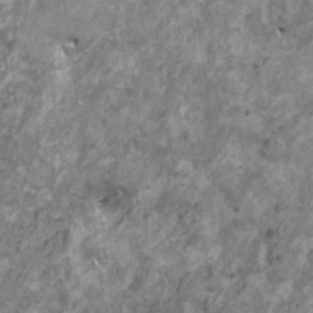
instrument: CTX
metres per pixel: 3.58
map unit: HNhu
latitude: 0.1200
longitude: 4.4251
